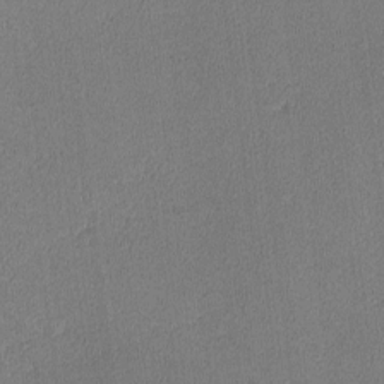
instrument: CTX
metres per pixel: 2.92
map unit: lHvf
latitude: -12.8219
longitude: -100.4979
